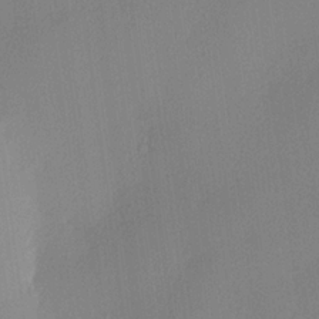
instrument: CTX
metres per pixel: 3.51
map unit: lHvf
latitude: 22.8758
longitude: 140.8975
